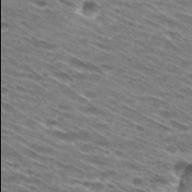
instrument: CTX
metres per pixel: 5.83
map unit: Hto
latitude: 29.4615
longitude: -45.9906
